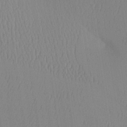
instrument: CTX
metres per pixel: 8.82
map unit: Aa
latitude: 24.5356
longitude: -136.0444
